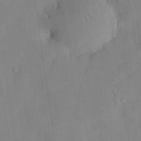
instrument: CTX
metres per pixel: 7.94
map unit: eHh
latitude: 28.1955
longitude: -77.3292
